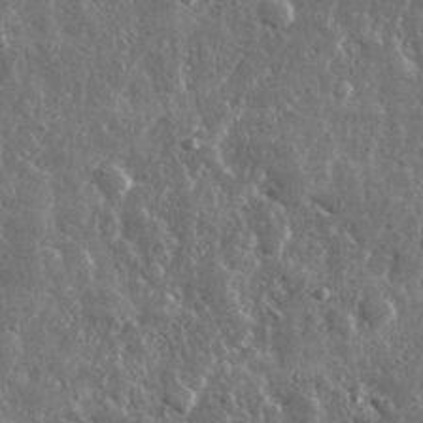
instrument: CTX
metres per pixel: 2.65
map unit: lHvf
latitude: 32.1578
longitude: -90.5546
